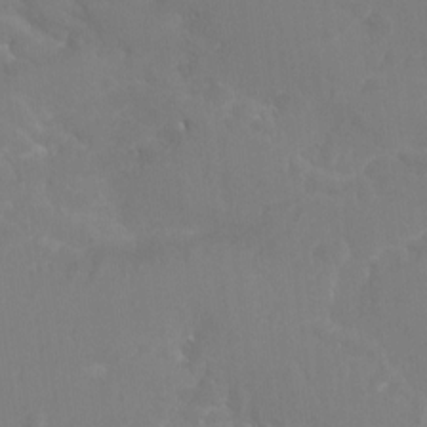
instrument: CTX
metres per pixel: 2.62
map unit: Aa
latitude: -13.1053
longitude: -68.0444
